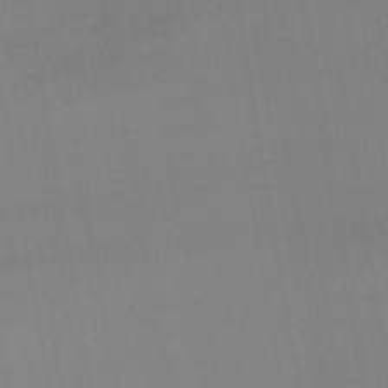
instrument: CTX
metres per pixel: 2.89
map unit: lHb
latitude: -44.2928
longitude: 76.6896
